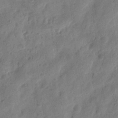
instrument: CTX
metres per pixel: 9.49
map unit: eHh
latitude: 8.4601
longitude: -74.2900
